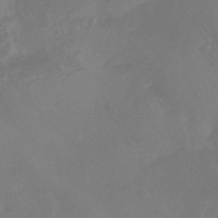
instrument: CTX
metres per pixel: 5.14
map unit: HNhu
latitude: -45.6344
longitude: 91.6911
